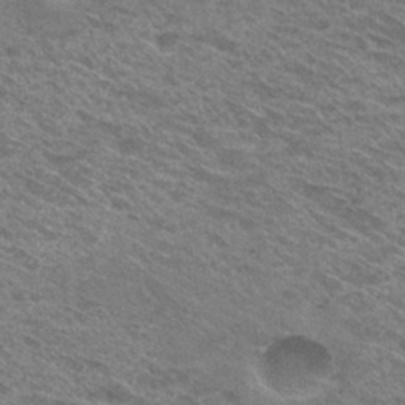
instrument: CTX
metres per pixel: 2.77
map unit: Hto
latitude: 30.3657
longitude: -47.1781
